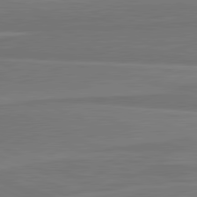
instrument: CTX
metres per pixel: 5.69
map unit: lApd
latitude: 81.7261
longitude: 168.5006
